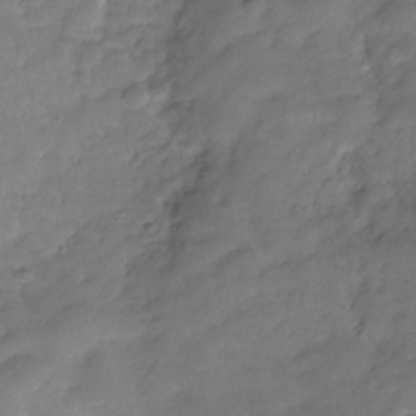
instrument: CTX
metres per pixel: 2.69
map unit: Hve
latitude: -31.5588
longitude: 90.5196
